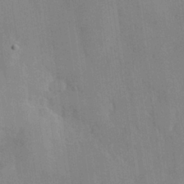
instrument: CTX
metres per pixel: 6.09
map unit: Hve
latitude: 26.6869
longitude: 150.7085
